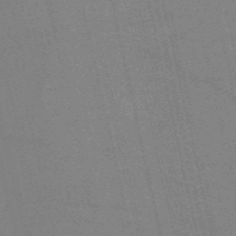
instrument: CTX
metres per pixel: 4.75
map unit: HNb
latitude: -53.5588
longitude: -41.0836
